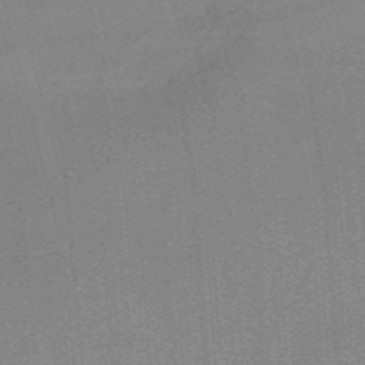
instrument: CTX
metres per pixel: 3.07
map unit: lHb
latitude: -47.9178
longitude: 61.0486
